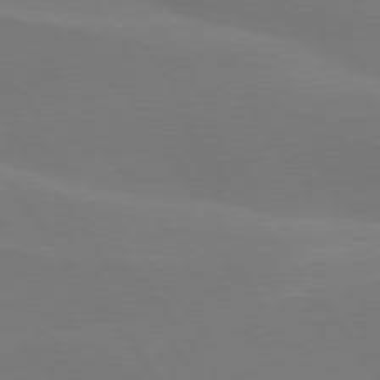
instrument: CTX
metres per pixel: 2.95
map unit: lApd
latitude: 77.3481
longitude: -52.1011
